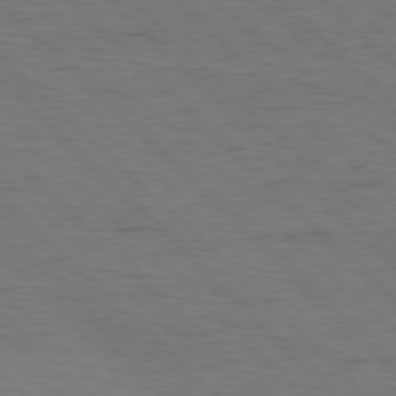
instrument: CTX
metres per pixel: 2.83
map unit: Hpe
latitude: 77.4237
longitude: -155.0269
